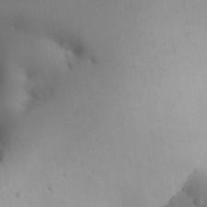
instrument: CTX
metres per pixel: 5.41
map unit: Aa
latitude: 32.3089
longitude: -144.2711
